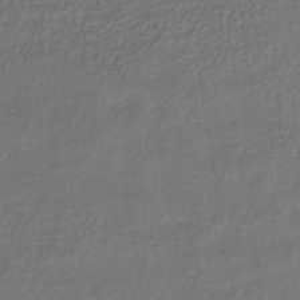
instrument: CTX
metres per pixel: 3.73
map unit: lHb
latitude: -39.8800
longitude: 71.1053
